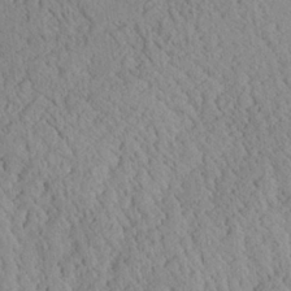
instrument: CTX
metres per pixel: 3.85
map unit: Aa
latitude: 24.6490
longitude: -133.9528
